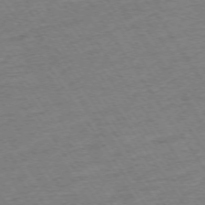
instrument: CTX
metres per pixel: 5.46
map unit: Ap
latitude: -73.6722
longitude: -84.1389
